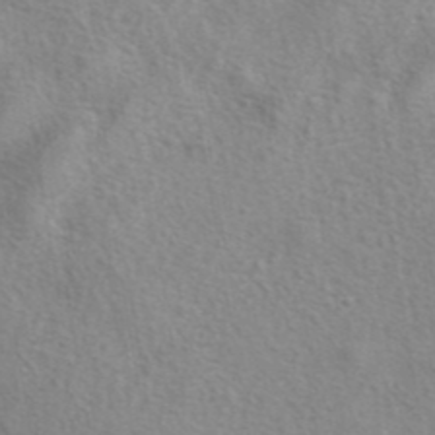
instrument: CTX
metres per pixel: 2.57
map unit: eAb
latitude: 41.2725
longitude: 104.9352
